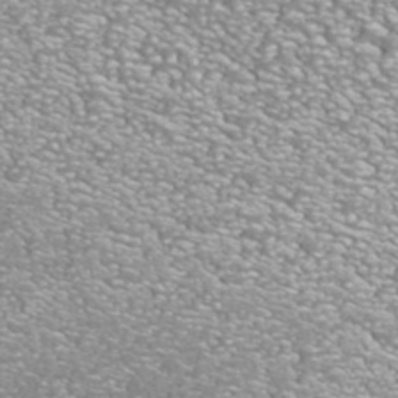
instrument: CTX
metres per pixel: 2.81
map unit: ANa
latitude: 42.5357
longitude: 24.9353
